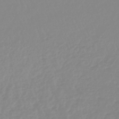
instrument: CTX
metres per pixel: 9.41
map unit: lHb
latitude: -44.4629
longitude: 79.2187
